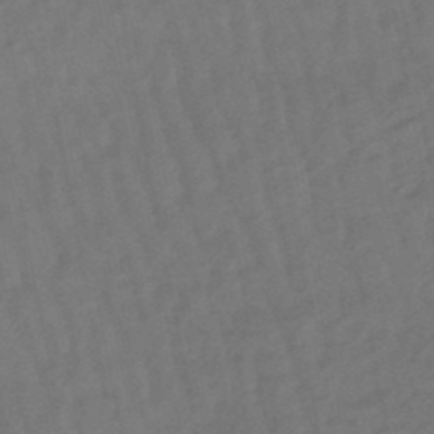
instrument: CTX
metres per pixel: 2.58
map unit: eHb
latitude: -47.3698
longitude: 80.9164
